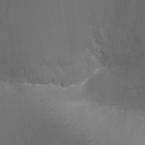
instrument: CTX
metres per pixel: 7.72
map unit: Ht
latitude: -9.0297
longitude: -24.3089
